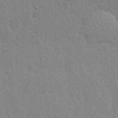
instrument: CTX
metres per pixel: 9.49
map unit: Hve
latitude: 26.5924
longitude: -93.9528
